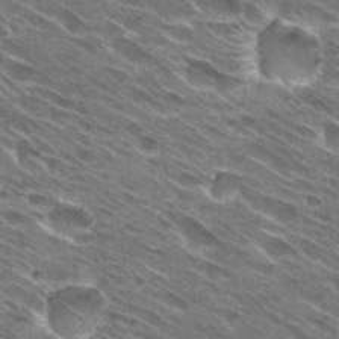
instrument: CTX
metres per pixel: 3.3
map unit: Hto
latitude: 29.1781
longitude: -43.5938
